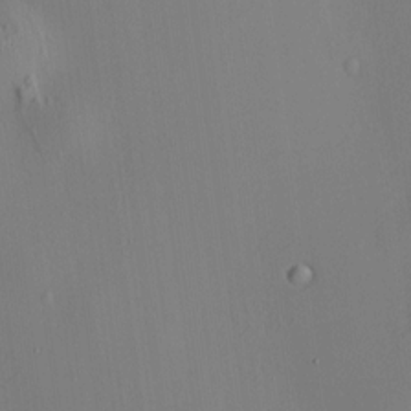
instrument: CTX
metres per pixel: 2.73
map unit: HNhu
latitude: 8.7813
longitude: 14.4818
